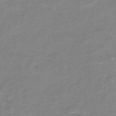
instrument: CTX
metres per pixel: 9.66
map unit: eHb
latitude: -36.8030
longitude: 74.7086
